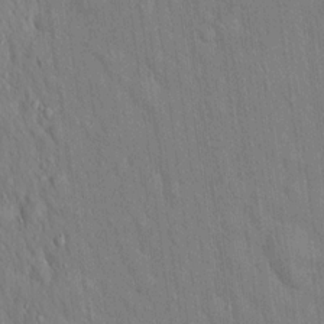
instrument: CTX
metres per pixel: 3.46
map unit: Hto
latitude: 16.3845
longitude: -58.0633
